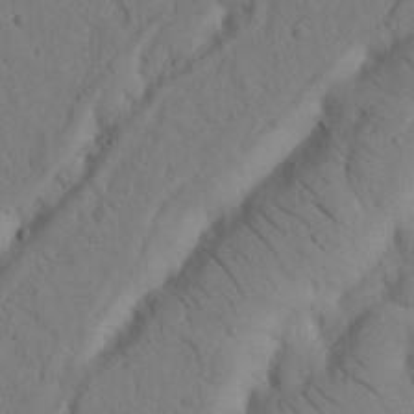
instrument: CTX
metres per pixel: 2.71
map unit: Nhu
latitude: 21.0837
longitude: -74.9325
